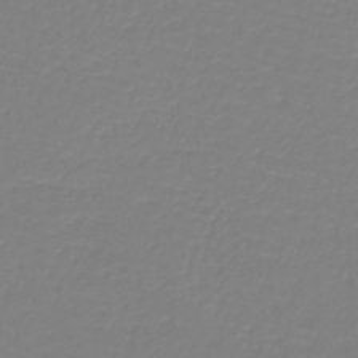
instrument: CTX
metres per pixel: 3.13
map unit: lHb
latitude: -41.6155
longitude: 60.3306
